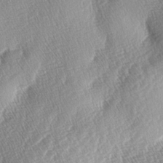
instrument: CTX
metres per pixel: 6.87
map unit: lAa
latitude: -3.0297
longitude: -128.3278
